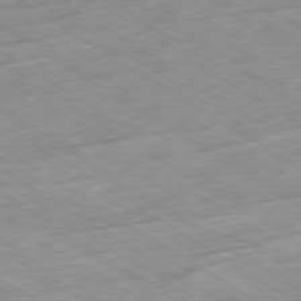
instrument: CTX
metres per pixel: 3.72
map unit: Ap
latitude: -80.2929
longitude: -72.6113
